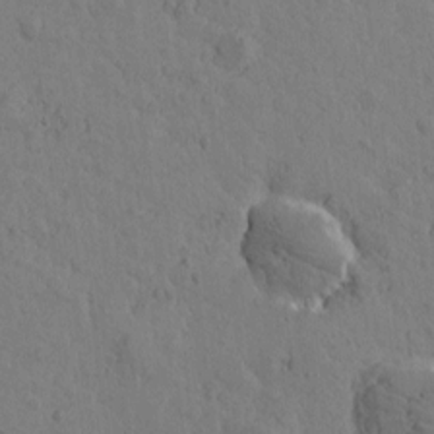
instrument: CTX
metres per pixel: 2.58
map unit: Htu
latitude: -0.7464
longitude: -175.6883
